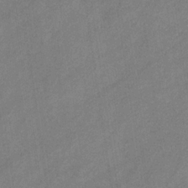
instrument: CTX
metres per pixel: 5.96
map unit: eHb
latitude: -31.8989
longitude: 71.4266
